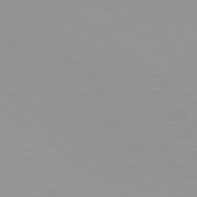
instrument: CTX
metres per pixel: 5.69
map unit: Hpe
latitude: 78.3845
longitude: -142.4412
